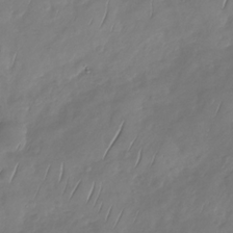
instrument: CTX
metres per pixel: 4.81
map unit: Nhu
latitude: -29.5966
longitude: -58.9136
